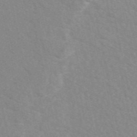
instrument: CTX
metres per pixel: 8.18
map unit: eAb
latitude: 50.0255
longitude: 117.8989
